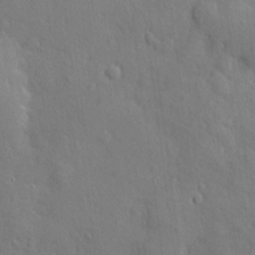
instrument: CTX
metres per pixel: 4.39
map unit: eHh
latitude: 3.7071
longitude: -74.1011
